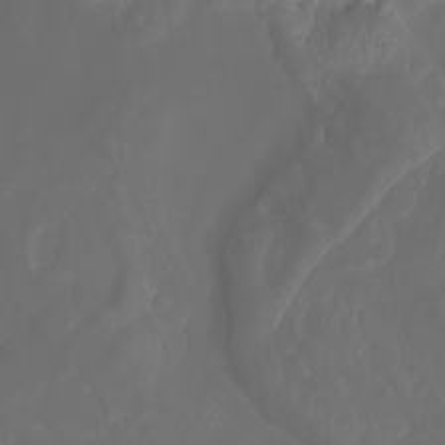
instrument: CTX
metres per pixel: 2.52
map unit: Nhu
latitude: -7.7288
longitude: -93.9528
